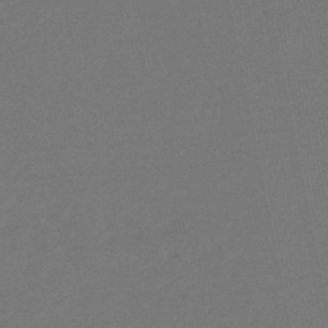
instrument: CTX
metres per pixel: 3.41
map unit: lHb
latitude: -47.8989
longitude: 64.9353
